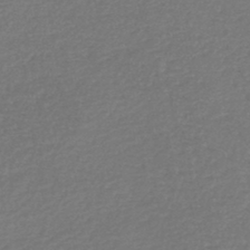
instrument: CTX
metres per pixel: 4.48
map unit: lHb
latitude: -45.8233
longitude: 60.8030
